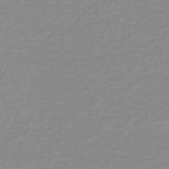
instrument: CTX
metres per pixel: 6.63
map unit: lHb
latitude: -41.3509
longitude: 63.1431
